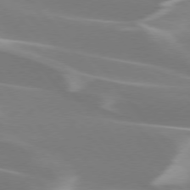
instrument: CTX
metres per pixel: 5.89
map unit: lApd
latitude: 75.7450
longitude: -63.1592
